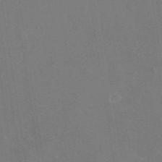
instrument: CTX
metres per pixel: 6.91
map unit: eAb
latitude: 46.6302
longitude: 111.4076
